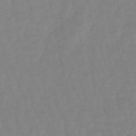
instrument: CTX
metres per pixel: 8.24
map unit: eHb
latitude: -49.0487
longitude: 77.2187
